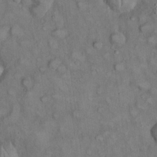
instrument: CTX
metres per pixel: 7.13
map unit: eHh
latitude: 22.4601
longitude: -60.8380
